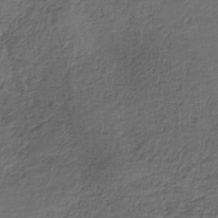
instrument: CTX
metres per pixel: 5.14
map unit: HNb
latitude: -35.8800
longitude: 58.6140
